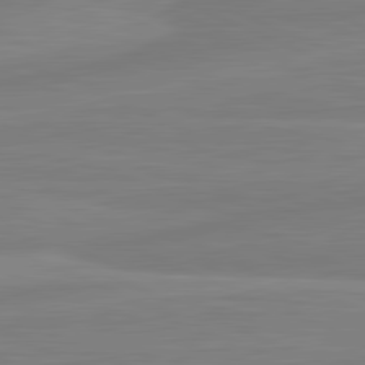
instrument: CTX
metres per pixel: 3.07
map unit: lApd
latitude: 81.8205
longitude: -173.6504
